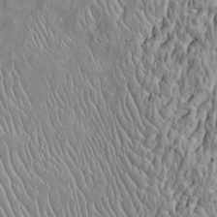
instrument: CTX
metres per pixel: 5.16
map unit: Htu
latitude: -6.1417
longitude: 153.5399
